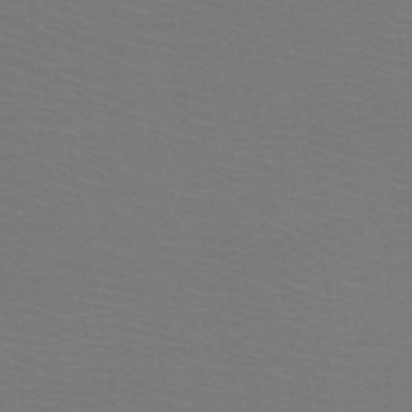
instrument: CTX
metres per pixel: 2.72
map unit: HNb
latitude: -48.7841
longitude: -46.2145
